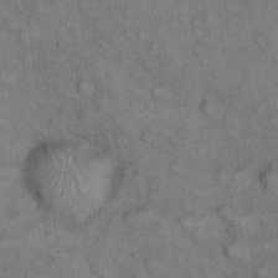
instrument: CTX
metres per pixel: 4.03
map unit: eHh
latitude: 22.4223
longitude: -60.5923
